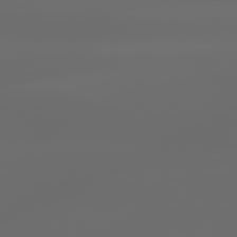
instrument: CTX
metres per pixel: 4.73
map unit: lApd
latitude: 79.6127
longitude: -139.6127
